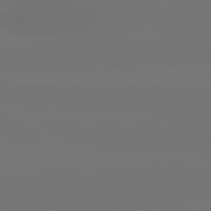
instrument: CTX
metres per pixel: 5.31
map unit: Hpe
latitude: 76.7813
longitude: -132.5168
